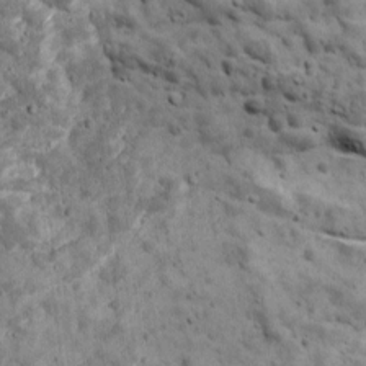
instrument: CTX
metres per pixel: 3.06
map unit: Ave
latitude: 17.4615
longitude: -134.2333
